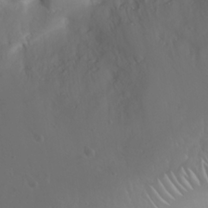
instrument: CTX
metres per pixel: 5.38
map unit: Nhu
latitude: 23.7638
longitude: -64.3278
